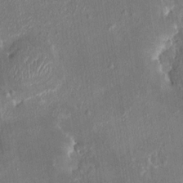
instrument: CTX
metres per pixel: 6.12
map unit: HNhu
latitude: 8.0633
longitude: 4.5196
